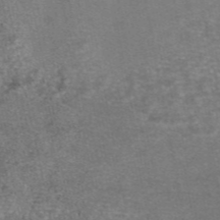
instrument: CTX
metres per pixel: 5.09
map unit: eAb
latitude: 46.4223
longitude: 105.5021
